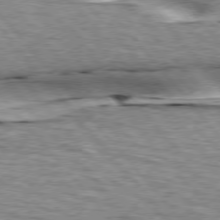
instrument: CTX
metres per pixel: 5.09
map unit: lApd
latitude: 76.1955
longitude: -60.7246
